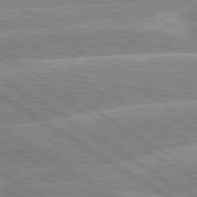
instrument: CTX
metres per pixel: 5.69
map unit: lApd
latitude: 80.0444
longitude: -130.4223
